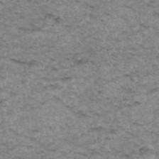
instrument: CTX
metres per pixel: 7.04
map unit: Hto
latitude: 35.1025
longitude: -47.6127
